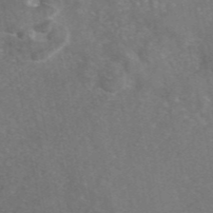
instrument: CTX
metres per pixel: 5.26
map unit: eAb
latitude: 46.8002
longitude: 107.4833
